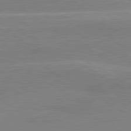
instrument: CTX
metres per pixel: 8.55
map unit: lApd
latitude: 80.4790
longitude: 122.7275
